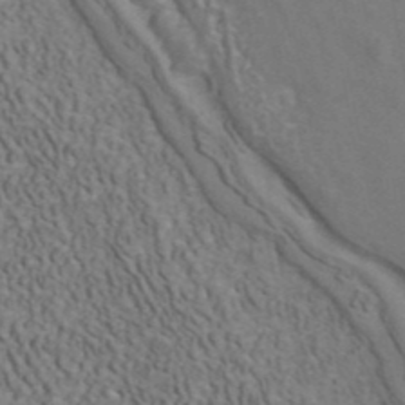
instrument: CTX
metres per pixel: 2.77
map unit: ANa
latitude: 42.3845
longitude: 30.9730
